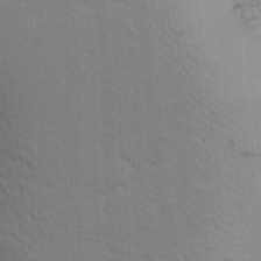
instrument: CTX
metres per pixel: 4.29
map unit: Ave
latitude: 14.6869
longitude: -102.6868
